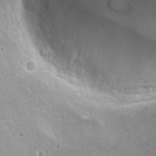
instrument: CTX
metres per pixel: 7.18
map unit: Hto
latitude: 22.6868
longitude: -31.6694
